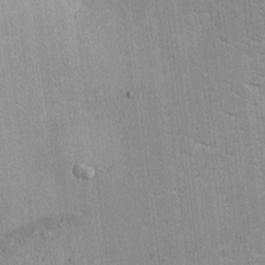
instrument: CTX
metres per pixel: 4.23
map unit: Ht
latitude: -3.7666
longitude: -13.3671
